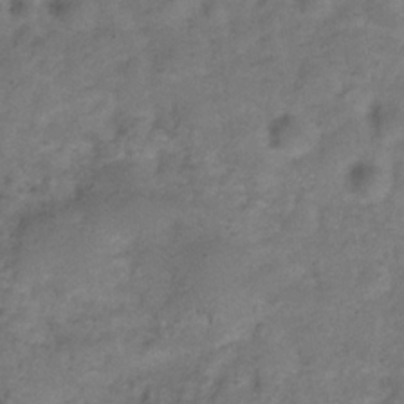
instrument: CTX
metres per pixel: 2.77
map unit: Hve
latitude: -32.3684
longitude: 89.5777
